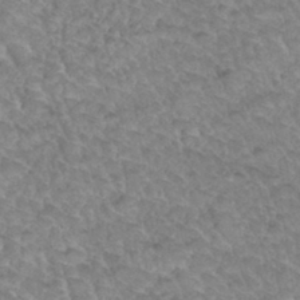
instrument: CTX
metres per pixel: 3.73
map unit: Hto
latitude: 34.1011
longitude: -47.9150
